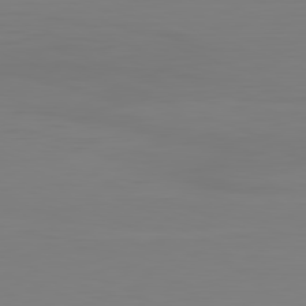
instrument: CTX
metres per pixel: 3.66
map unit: Hpe
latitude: -82.1984
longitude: 8.8786
